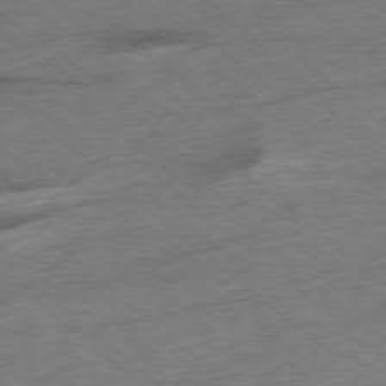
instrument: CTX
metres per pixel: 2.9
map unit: Ap
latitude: -78.3117
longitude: -50.1955
